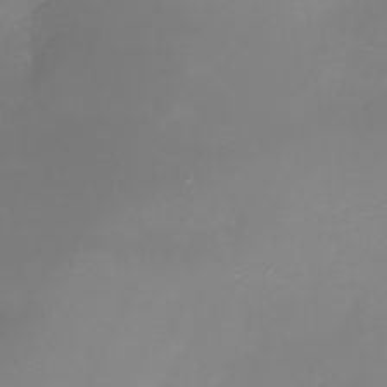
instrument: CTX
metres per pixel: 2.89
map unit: Nhu
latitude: -6.9352
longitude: -79.9717
